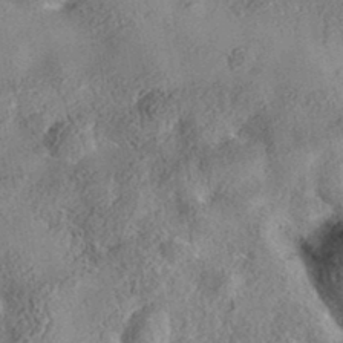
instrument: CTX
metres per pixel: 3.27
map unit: eAb
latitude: 35.8583
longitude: 107.3510
